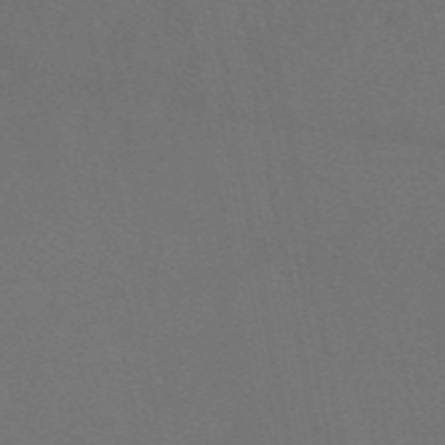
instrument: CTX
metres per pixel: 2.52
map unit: eAb
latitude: 47.2159
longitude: 117.4643
